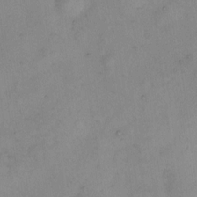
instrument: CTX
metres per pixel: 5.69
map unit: Hto
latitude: 6.8947
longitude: -61.3670
